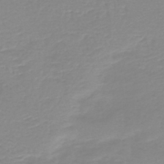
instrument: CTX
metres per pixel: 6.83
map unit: HNb
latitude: -44.4251
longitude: 53.8044
